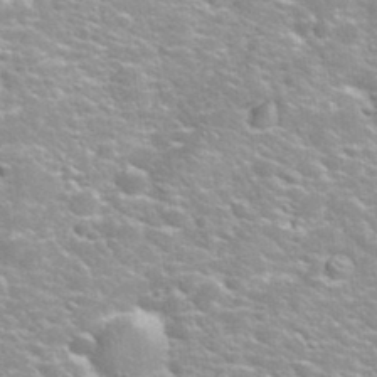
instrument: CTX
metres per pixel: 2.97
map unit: Nhu
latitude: 31.6127
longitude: -50.4790
